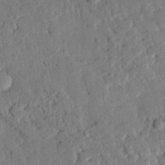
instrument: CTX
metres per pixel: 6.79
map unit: eHh
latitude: 26.1956
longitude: -81.0836
